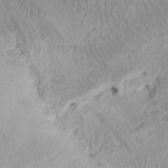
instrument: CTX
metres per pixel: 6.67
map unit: Htu
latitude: -7.6910
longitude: -66.2333
